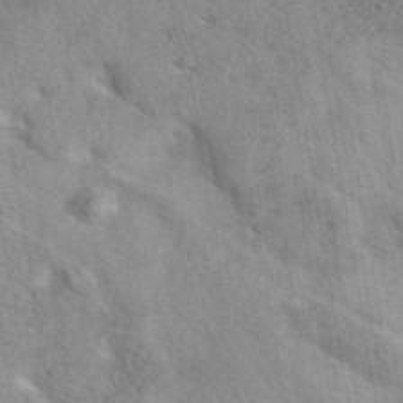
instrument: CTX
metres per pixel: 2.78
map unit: eAb
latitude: 41.8205
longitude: 107.6533
